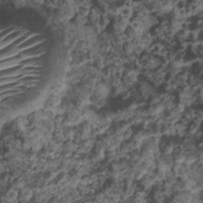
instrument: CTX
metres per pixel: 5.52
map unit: Nhu
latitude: 5.8016
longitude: -18.2522
